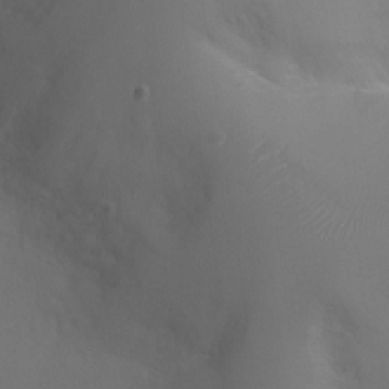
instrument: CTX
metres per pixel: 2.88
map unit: Ht
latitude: -2.7652
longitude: -24.7624
